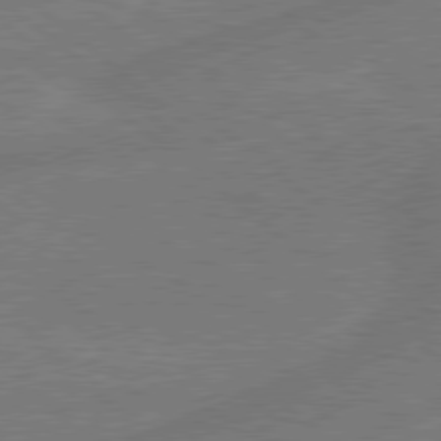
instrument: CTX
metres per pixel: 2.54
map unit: Hpe
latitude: 78.8569
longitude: -152.7813
